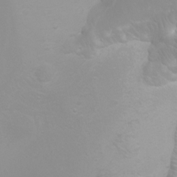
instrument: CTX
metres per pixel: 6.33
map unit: Ht
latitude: -1.8612
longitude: -61.7449
